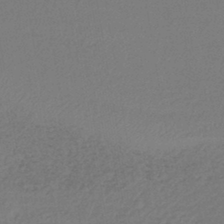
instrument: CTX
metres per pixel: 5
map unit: lHb
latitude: -42.8030
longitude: 75.1054
